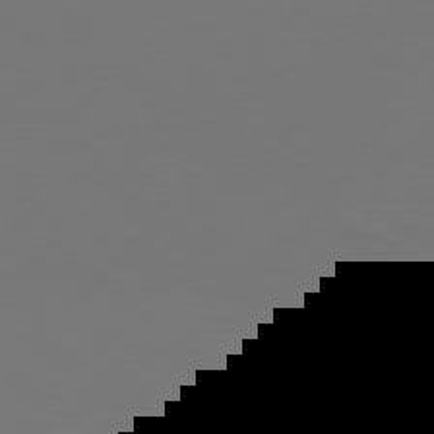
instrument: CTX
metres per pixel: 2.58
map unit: Hpe
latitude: 76.1766
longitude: -130.3846
